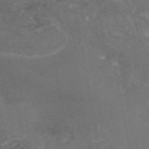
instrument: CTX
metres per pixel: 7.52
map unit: eAb
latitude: 45.2537
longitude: 115.4454
